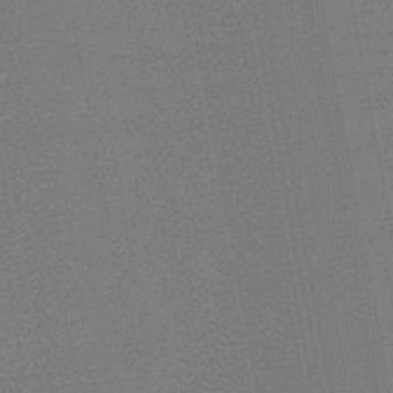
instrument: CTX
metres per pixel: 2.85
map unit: HNb
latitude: -45.8045
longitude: -39.8394
